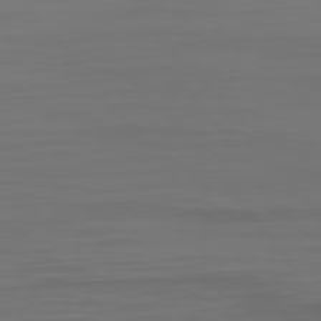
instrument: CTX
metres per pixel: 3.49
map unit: Hpe
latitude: 75.3482
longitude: -127.3860
